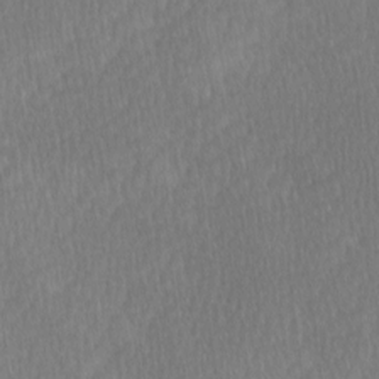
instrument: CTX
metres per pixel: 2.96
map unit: Ave
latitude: -0.4440
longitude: -114.2333
